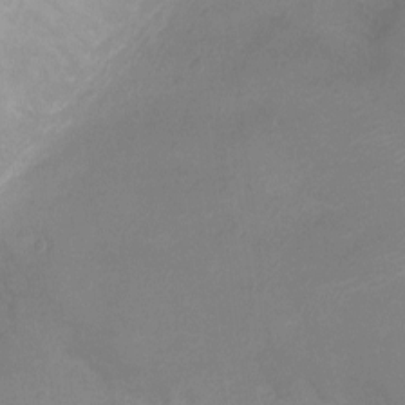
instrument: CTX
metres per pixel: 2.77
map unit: Ht
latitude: -7.8989
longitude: -18.7246
